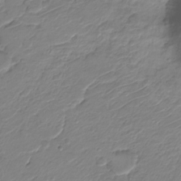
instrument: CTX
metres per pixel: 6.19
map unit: Nve
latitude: -18.9920
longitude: 106.7841
